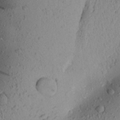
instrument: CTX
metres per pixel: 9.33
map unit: Aa
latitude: 22.1389
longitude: -149.1781
